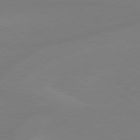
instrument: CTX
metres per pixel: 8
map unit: Hpe
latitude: 78.9514
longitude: -148.0444
